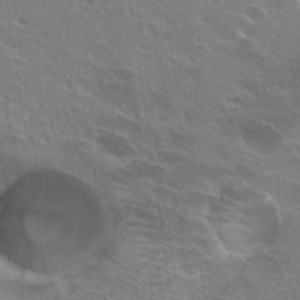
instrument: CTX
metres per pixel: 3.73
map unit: Hto
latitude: 27.7261
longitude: -40.6112
